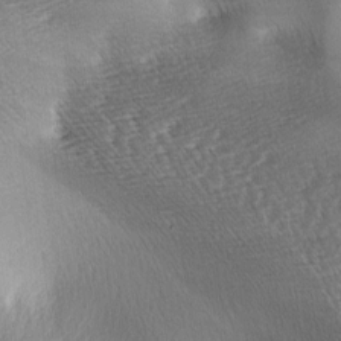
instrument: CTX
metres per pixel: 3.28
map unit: lAa
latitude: -5.0297
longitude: -121.5182
